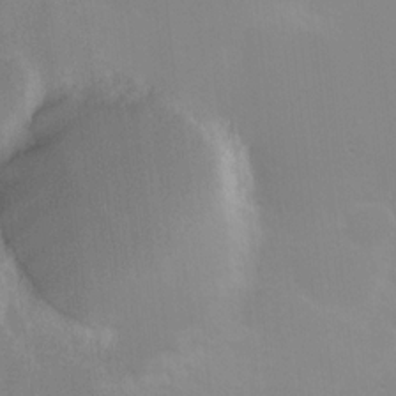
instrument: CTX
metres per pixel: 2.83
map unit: Hve
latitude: 17.9717
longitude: 150.9353
